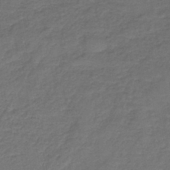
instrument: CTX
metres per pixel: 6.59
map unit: lHb
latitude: -43.6721
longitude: 76.8408
